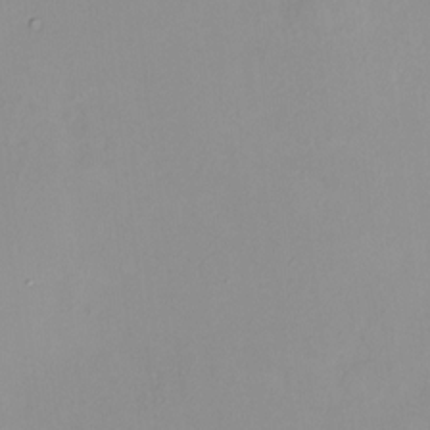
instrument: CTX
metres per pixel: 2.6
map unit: HNhu
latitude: 7.6316
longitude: 10.9164
